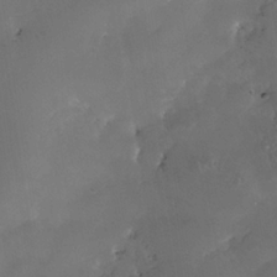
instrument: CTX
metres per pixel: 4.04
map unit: Nhe
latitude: -36.7841
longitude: -118.0822
